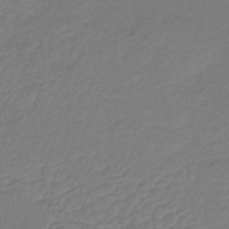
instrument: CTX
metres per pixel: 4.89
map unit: lHb
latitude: -38.3873
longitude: 70.6708
